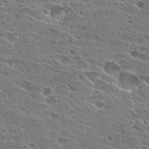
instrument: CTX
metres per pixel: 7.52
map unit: Hto
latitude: 27.0459
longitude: -45.6883
